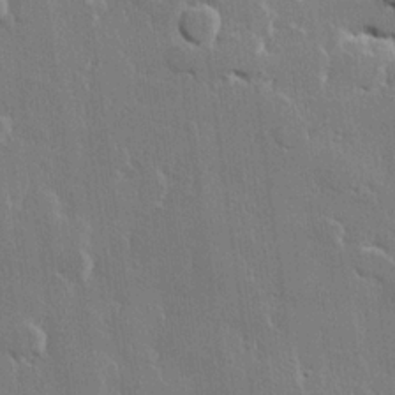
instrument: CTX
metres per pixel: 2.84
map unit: lHvf
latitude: 21.9150
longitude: 146.7463
